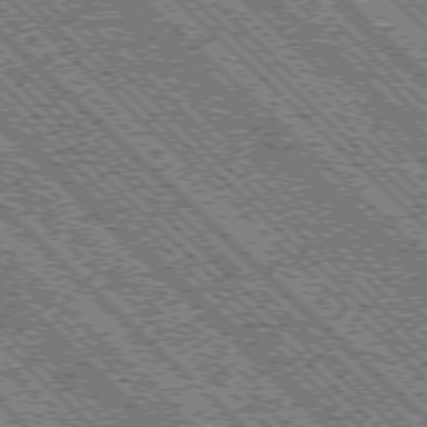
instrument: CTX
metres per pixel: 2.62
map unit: Ap
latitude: -76.3117
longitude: -96.8002
